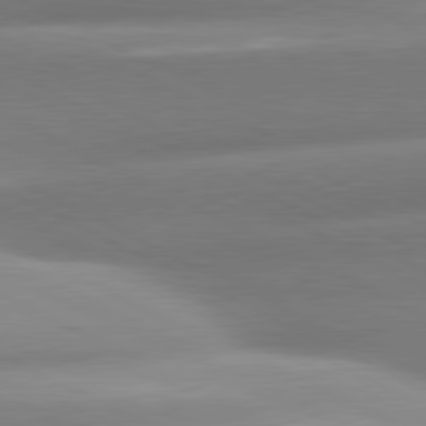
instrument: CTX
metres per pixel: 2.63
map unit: lApd
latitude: 80.6679
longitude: -159.5182
